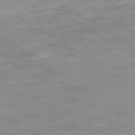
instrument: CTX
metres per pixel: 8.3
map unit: Ap
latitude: -80.2362
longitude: -74.8947
